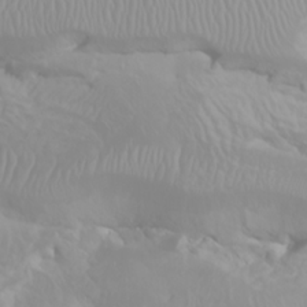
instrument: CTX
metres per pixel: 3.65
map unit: Htu
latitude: -0.5952
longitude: -75.8772
